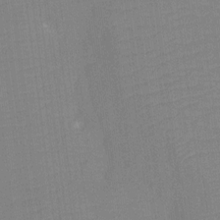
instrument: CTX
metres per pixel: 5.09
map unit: Nhu
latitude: -12.8408
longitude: -24.1199
